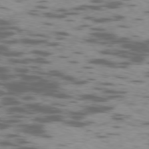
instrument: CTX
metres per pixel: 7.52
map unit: Ap
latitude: -76.9731
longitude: -68.7624
